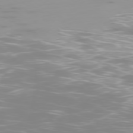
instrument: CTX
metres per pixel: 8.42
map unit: Ap
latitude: -78.5951
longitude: -64.3278
